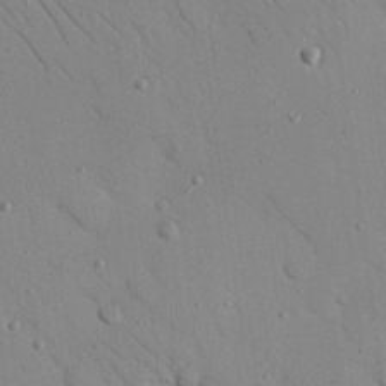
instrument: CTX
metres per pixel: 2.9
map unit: Nhu
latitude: 23.5371
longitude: -75.1592
